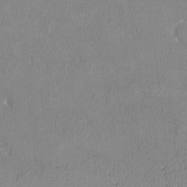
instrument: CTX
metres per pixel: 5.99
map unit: lHvf
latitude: -13.1998
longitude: -100.0444
